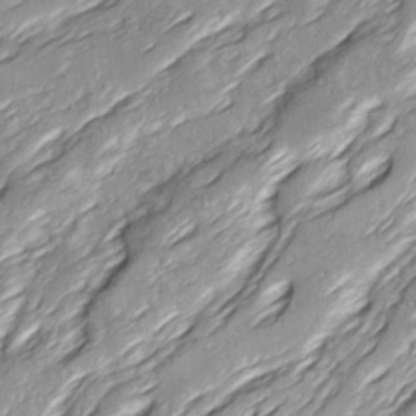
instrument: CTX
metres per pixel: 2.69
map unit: Ave
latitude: 15.7828
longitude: -137.0459
